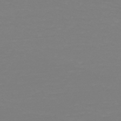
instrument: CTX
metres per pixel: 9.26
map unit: HNb
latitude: -49.5399
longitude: -50.3278
